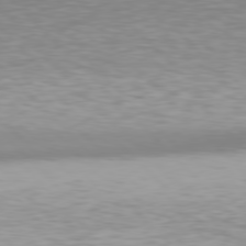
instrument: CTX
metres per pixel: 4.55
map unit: Hpe
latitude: 77.4615
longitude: -174.8380
